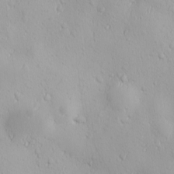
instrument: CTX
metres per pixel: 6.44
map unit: Ave
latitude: -10.7085
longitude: -121.1781
